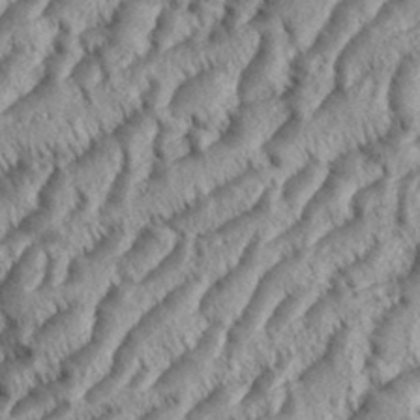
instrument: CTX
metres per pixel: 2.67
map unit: eHh
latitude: 36.1200
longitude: -138.0822
